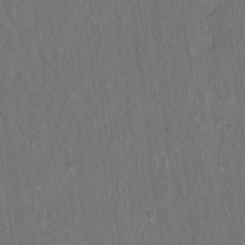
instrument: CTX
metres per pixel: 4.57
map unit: Hto
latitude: 15.8962
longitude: -57.6504
